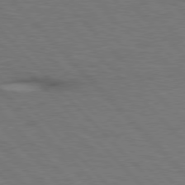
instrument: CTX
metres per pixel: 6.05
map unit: Hpe
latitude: 77.0836
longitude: -154.3467
